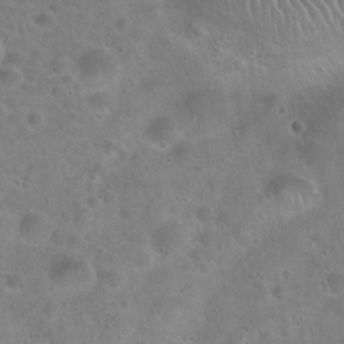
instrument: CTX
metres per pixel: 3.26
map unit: Hto
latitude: 21.8584
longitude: -53.3671
